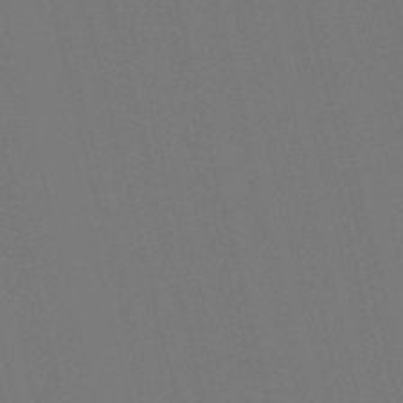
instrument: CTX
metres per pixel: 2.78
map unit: lHb
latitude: -47.4265
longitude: 61.0864
